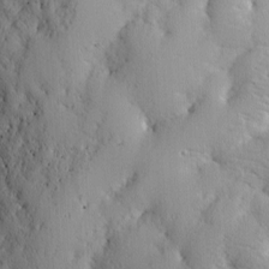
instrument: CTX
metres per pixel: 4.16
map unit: lAvf
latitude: -5.7477
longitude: -109.1781
